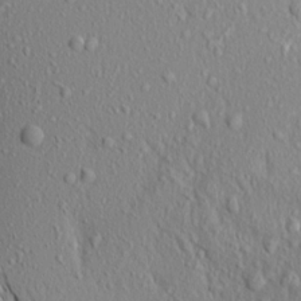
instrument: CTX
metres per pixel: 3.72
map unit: Aa
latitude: 17.7072
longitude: -147.8962
